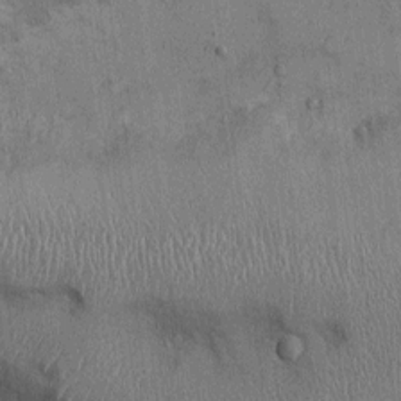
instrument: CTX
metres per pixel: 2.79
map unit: Ht
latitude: -3.1998
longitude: -13.8961
